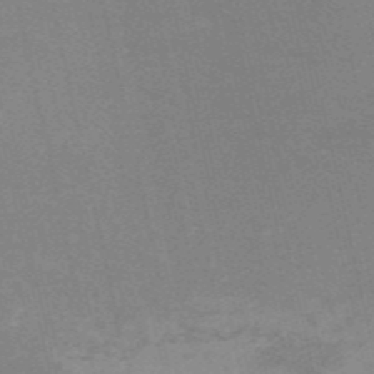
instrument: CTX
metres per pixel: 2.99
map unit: HNb
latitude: -54.3306
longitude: -41.5749
